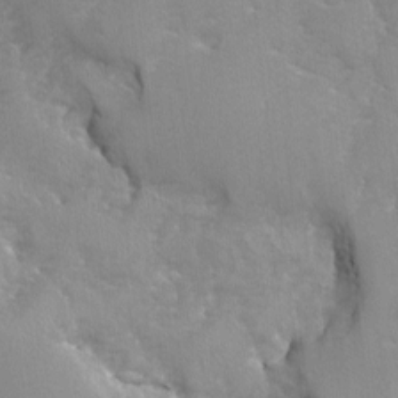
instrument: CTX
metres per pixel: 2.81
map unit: Ave
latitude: -9.1053
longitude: -117.5749
